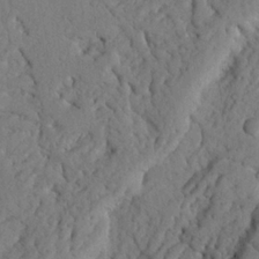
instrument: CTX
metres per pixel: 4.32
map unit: Nhu
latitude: 21.4805
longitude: -75.8961
